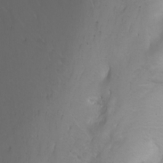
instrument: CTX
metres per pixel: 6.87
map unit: Nhu
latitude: -6.4251
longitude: -67.4993
